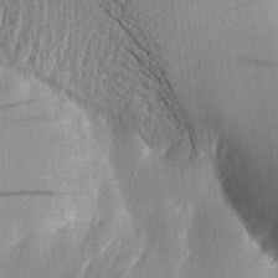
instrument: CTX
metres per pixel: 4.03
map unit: Aa
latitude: 16.2145
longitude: -147.9339
